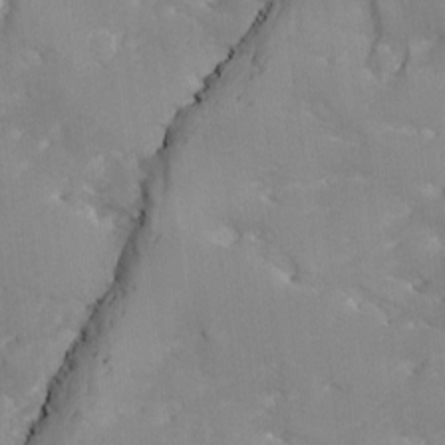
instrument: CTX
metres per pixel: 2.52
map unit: Ave
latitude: -9.2565
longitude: -117.4426
